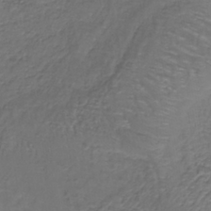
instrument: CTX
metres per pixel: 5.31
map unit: lHb
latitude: -38.4062
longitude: 61.1242
